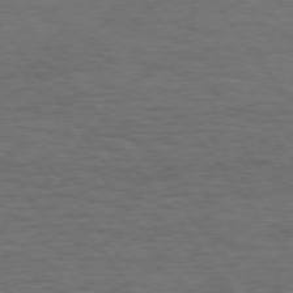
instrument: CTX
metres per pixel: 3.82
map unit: Hpe
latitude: 74.4979
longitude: -152.5357
